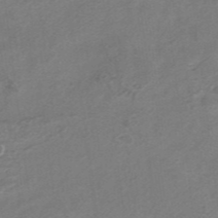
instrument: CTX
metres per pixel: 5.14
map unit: HNhu
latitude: -41.0864
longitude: 103.9745
